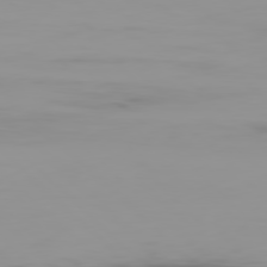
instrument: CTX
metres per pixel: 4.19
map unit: Ap
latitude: -79.0675
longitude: -69.6127
